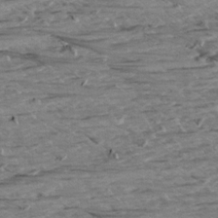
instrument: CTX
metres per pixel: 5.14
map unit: Aa
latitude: 9.0081
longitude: -139.9906
